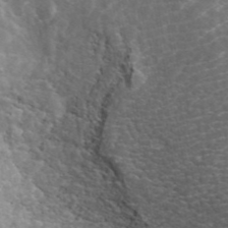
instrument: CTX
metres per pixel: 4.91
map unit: ANa
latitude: 44.4412
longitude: 23.6911
